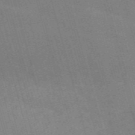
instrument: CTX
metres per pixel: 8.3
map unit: Nve
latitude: -59.0486
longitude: 62.8975
